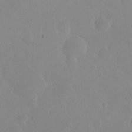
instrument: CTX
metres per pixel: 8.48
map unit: eHh
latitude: 23.9528
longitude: -66.3278
